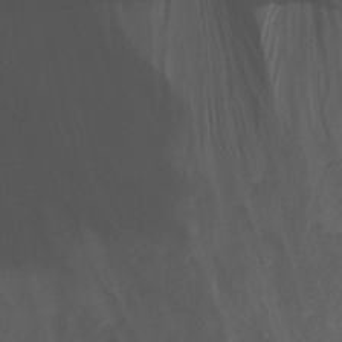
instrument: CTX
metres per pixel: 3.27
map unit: Nhu
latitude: -7.2187
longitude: -51.7827
